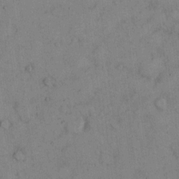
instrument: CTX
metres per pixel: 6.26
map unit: Hto
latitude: 11.5560
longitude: -59.5371
